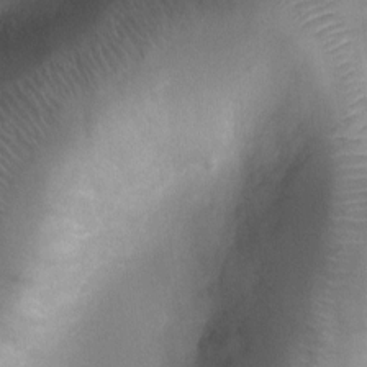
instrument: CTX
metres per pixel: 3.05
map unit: Ht
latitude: -5.1998
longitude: -19.4804
